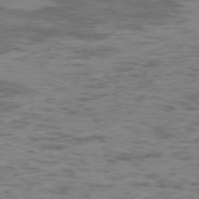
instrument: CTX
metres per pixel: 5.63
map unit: Ap
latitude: -75.3132
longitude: -78.8569
